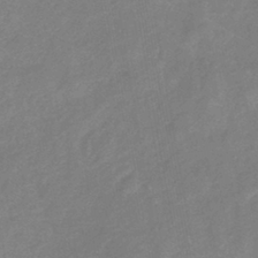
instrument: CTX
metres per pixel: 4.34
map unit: lHb
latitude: -40.4062
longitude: 72.7841
